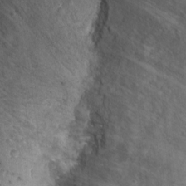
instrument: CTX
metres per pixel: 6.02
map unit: Hto
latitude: -4.5384
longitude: -36.4790
